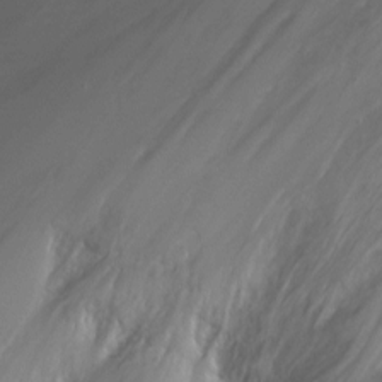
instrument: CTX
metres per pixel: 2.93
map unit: Nhu
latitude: -12.0472
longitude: -35.8961
